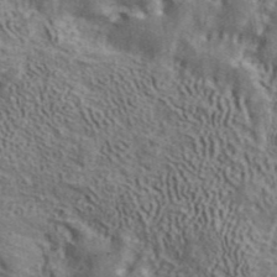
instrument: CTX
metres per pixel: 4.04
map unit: ANa
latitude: 41.2915
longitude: 14.1228
